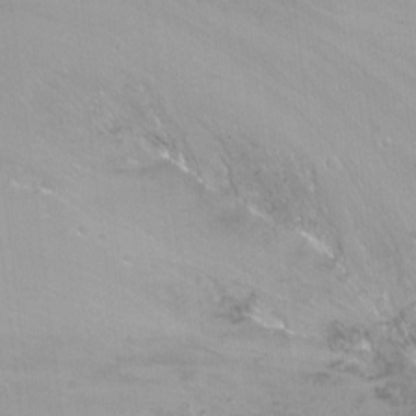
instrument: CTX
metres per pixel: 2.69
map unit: Nhu
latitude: -12.2362
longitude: -62.4412
